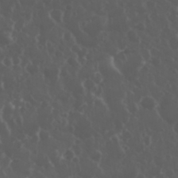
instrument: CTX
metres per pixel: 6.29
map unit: eHh
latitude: 33.9150
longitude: -59.5371
